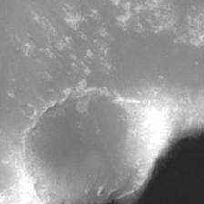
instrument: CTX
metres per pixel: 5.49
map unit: lHvf
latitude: -15.0676
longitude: -100.1956
